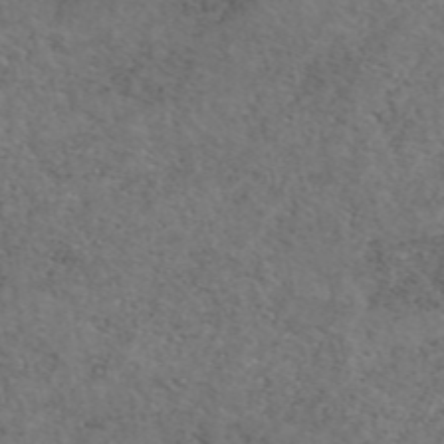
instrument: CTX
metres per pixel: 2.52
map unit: eAb
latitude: 46.8380
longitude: 118.4062
